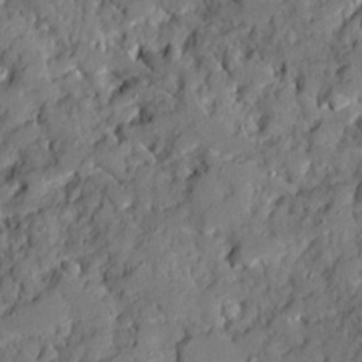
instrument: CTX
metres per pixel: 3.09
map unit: Ave
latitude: 20.5924
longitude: -129.5938
